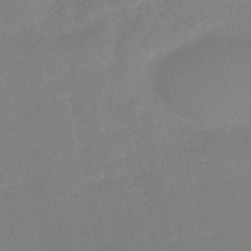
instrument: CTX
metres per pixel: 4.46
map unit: eHb
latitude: -48.0283
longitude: 88.5573
